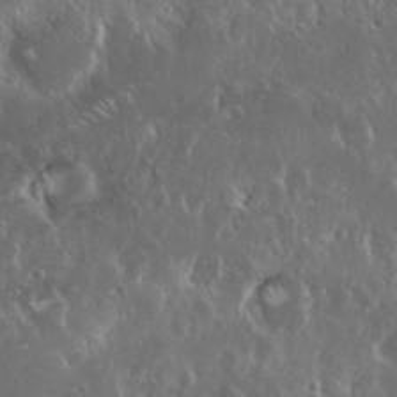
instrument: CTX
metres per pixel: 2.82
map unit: Nhu
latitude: 25.5182
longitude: -59.2726
